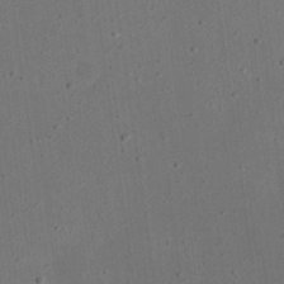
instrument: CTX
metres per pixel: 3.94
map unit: eHh
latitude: 23.0647
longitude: -69.0459
